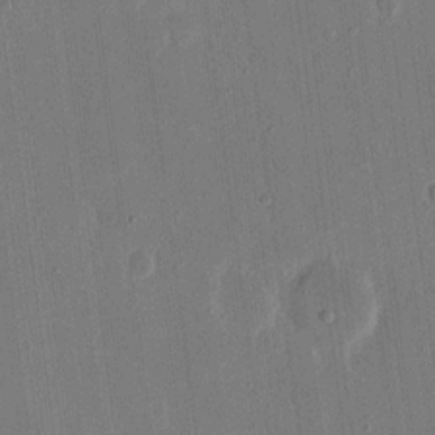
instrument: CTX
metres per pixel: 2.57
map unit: eHh
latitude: 14.9892
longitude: -69.4804
